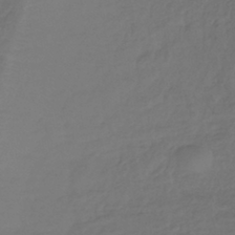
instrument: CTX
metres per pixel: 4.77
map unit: lHb
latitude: -39.9178
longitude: 70.6896
